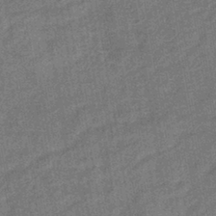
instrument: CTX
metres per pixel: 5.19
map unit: lHb
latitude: -39.7856
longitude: 74.4440
